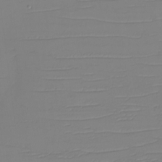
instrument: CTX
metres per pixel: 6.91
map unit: eHh
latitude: -5.3698
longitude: -83.2537
